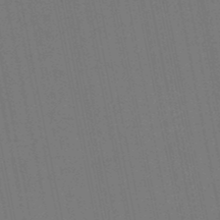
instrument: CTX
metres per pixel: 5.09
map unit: eHb
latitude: -49.8423
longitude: 67.3510
